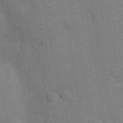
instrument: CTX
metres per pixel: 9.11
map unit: Ht
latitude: -10.6141
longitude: -22.5735
